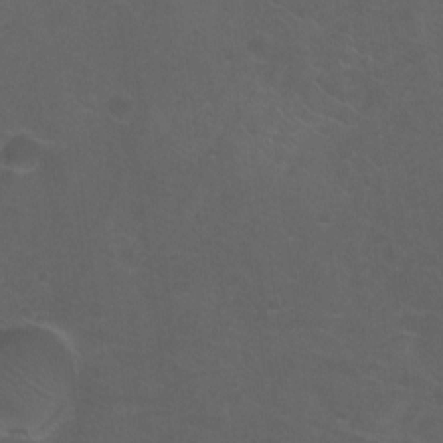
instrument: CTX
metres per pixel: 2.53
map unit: Hto
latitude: -9.8611
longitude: -36.7058
